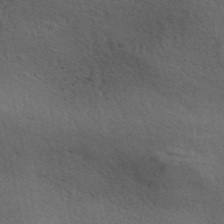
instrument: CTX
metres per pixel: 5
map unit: ANa
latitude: 44.6302
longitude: 37.9367
